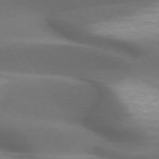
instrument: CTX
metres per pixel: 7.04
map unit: lApd
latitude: 72.8191
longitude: -51.8394
